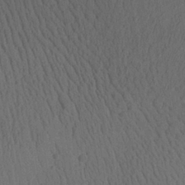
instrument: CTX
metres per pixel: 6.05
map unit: Aa
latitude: 25.8583
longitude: -141.7449
